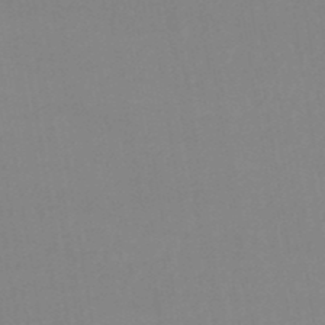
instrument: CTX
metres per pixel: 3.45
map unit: eHb
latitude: -49.8801
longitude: 67.8044
